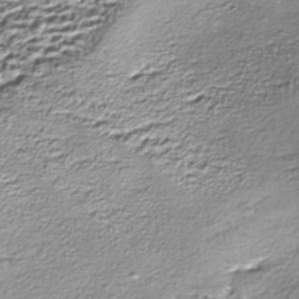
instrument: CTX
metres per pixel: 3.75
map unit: Nhe
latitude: -45.3132
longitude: 152.3684
